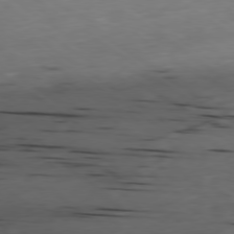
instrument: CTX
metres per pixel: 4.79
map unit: Ap
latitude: -79.5399
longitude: -72.9514
